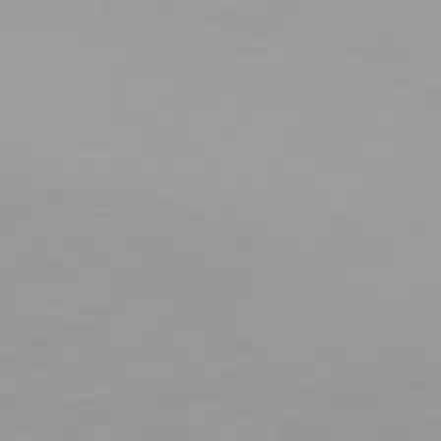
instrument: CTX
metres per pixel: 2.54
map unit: Hpe
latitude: 74.7246
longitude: -129.4993
